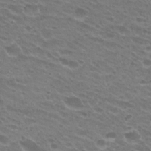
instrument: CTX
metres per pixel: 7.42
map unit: Hto
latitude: 26.1578
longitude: -29.7638
